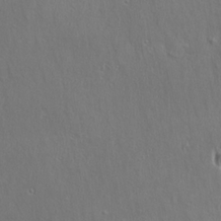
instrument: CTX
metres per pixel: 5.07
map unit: Ave
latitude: 22.7813
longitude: -136.1767
